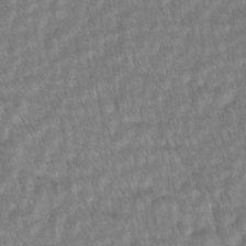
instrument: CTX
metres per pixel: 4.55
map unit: lAvf
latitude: -1.5966
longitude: -113.9150
